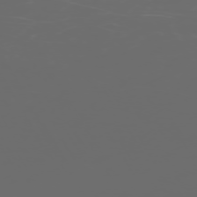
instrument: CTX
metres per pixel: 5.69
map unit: Hpe
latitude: -73.3887
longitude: 5.6344
